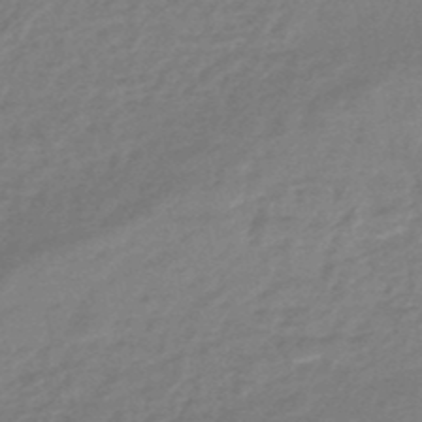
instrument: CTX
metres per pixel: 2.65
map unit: eHb
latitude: -45.7478
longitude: 89.5210
